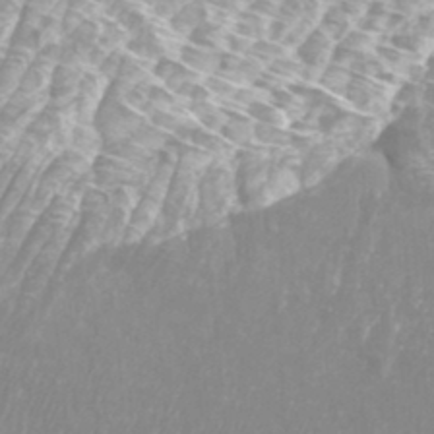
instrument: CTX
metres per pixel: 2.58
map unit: Htu
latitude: -8.5763
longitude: -75.3860
